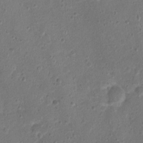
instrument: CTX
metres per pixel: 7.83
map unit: Ht
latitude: 1.4048
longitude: -25.6504
